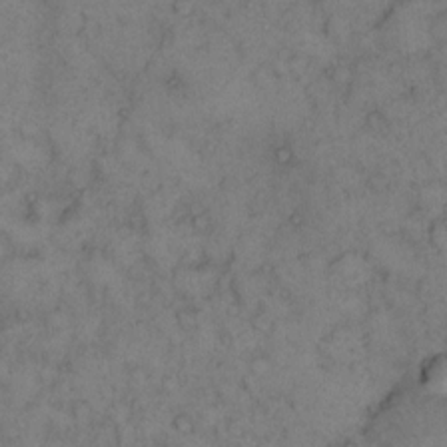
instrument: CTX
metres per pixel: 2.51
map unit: eHh
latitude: 14.5924
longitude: -63.3104
